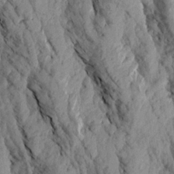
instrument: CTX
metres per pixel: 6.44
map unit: Aa
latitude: 18.6868
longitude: -145.8016
